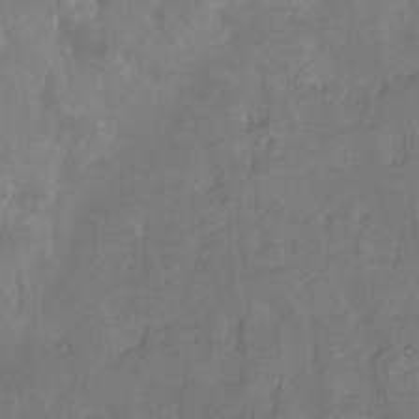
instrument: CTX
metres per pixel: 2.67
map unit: Nhu
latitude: -17.0865
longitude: -50.1766
